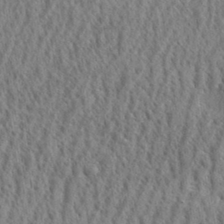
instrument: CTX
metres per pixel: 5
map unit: eHh
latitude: 33.4049
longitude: -141.2914
